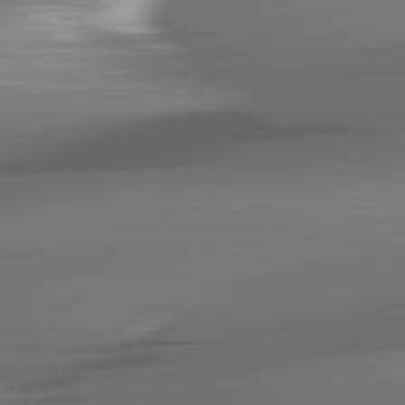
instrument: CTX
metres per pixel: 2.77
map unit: lApd
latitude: 82.0444
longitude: -148.1200
